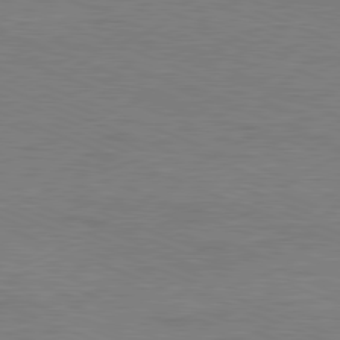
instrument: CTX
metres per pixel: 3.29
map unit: Ap
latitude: -81.9178
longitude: -83.5749
